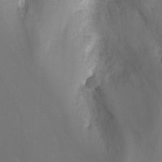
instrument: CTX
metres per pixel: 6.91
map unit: Nhu
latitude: -4.5951
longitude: -75.5182
